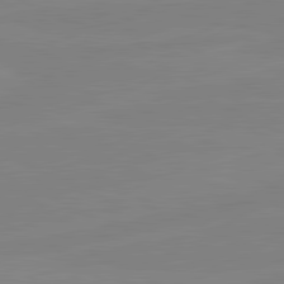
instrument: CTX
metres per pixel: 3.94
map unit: lApd
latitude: 81.2348
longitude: -177.4048
